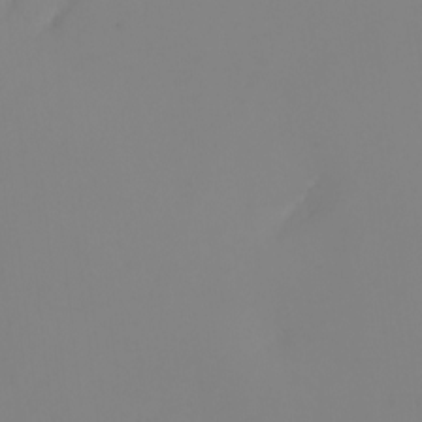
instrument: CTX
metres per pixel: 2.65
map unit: Nhu
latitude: -7.2754
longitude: -89.8017
